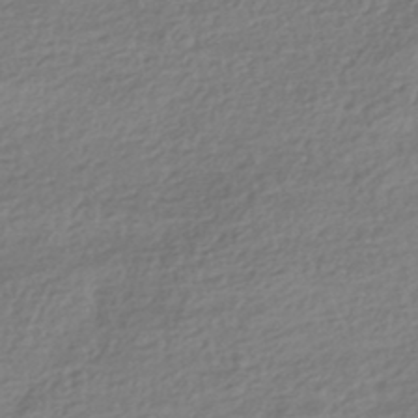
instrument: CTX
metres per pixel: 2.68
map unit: HNhu
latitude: -43.6532
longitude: 97.8423
